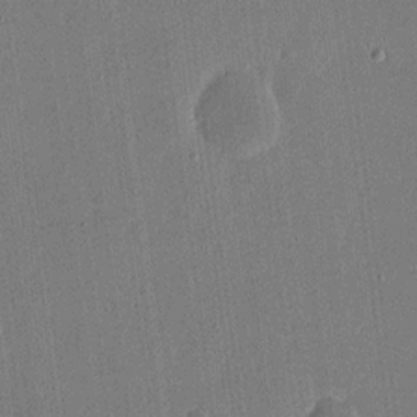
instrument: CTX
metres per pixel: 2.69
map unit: eHh
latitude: 15.8962
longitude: -70.5168
